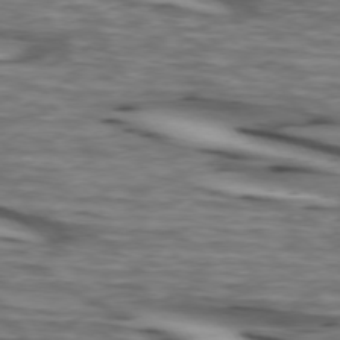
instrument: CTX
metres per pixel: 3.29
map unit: lApd
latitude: 73.9528
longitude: -64.7813
